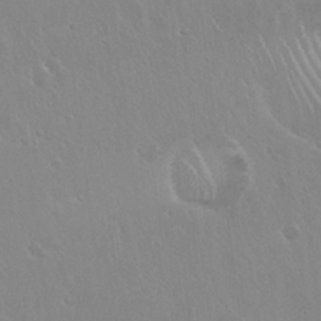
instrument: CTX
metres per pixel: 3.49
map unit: Hto
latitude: 18.0822
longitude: -57.9150
